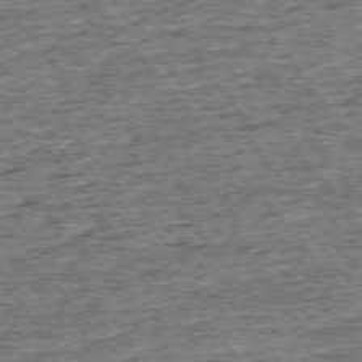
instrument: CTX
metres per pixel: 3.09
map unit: Ap
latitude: -75.6533
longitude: -91.6883
